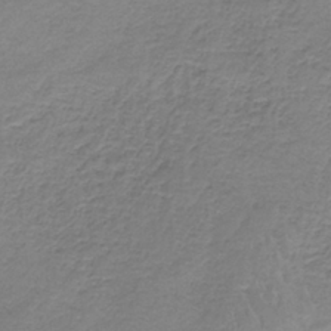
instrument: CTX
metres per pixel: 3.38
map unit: HNb
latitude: -35.7855
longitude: 56.5762
